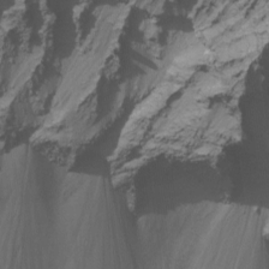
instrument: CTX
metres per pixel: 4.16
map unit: Nhu
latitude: -7.1998
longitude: -51.7449
